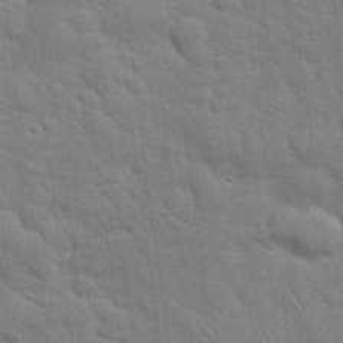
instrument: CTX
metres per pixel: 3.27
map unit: Hto
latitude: 18.8569
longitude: -51.8205
